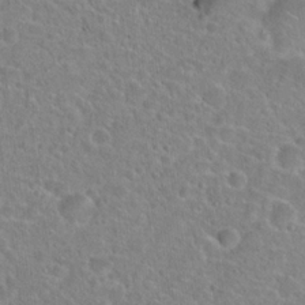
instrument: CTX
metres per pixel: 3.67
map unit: Hto
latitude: 23.2348
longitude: -45.8961
